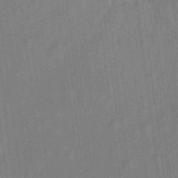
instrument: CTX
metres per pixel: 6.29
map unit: eHh
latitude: 5.4993
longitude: -74.2334
